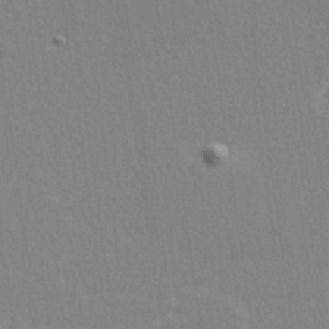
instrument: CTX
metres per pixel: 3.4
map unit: Hve
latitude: 25.6693
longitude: -93.9528
